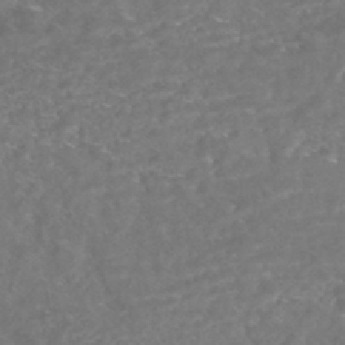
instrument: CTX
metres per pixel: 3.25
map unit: HNhu
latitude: -45.3321
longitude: 100.6140
